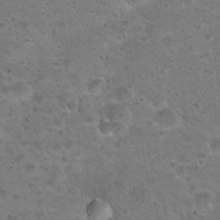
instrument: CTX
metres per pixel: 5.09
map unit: Hto
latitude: 22.7435
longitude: -48.3278
